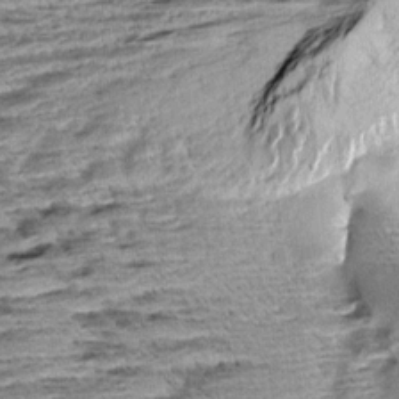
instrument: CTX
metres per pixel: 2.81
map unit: Aa
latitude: 8.6680
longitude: -138.4412
